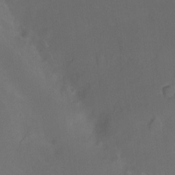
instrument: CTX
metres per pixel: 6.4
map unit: Ht
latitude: -10.3873
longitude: -46.6113
